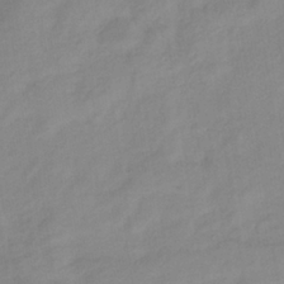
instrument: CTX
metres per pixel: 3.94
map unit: lHb
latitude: -35.2565
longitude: 72.9353
